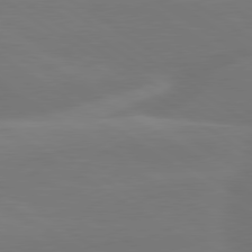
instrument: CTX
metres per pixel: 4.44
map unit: lApd
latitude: 79.8017
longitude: -149.6316
